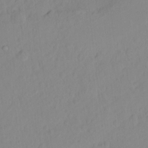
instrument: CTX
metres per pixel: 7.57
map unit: Hto
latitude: -6.9541
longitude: -47.5371
